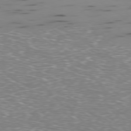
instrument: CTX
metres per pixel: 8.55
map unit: Ap
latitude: -79.0297
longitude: -61.4426
